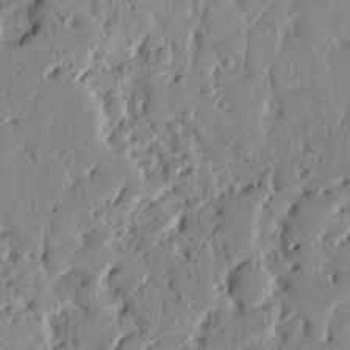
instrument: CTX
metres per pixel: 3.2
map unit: Ht
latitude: 10.7057
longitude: -77.5371
